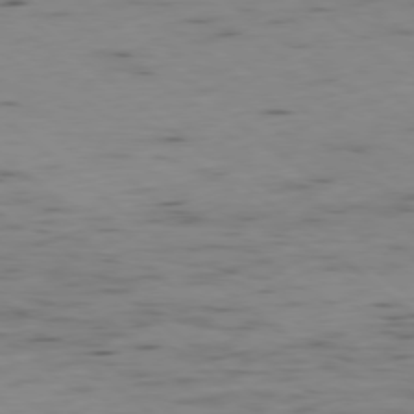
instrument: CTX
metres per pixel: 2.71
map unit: Ap
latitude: -78.8597
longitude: -74.3467
